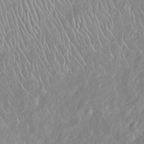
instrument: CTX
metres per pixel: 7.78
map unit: Htu
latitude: -6.1606
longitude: 152.3873
